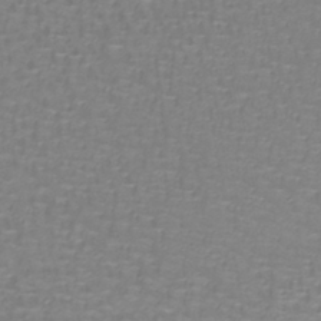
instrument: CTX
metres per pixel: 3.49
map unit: lHb
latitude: -41.4643
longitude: 57.0675
